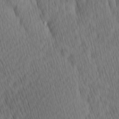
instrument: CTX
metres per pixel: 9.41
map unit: Hve
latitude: 14.1389
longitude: -91.4426
